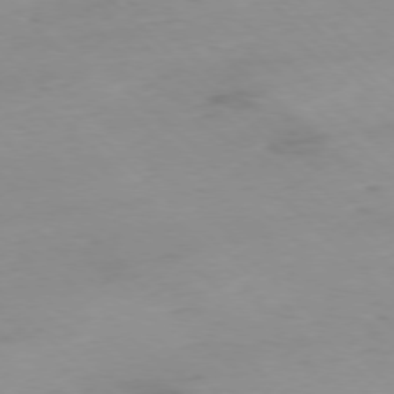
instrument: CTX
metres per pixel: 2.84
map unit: Ap
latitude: -77.5021
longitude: -90.7624
